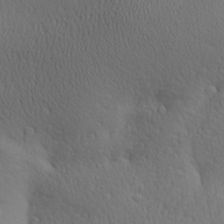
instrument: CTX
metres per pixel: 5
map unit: Aa
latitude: 29.5371
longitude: -139.7072
